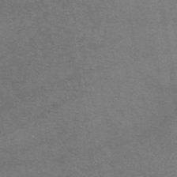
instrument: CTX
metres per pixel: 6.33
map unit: eAb
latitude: 46.8380
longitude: 113.7289
